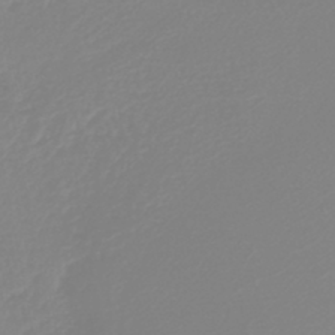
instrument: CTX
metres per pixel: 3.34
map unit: lHb
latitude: -44.4818
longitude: 54.9164
